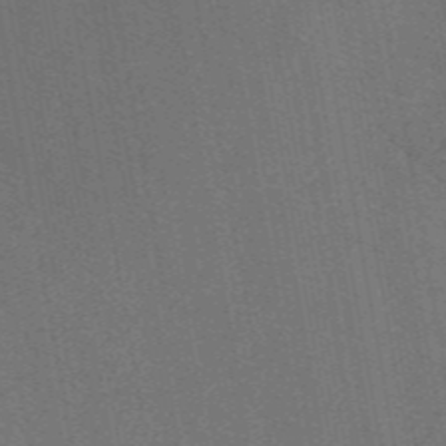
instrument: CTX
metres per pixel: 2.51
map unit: eAb
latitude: 47.5371
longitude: 116.9730
